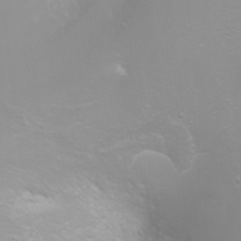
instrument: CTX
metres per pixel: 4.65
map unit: Nhu
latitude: -5.0297
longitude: -73.6505
